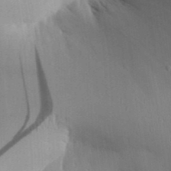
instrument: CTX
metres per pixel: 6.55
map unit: Aa
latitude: 31.8206
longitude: -142.5735
